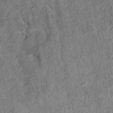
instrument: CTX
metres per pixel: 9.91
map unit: eAb
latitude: 35.3859
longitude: 115.3132
